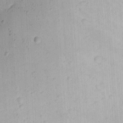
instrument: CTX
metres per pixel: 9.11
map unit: Nhu
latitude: 15.1215
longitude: -75.1592
